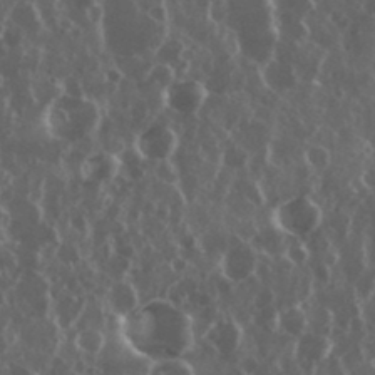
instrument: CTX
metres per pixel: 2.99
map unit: eHh
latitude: 34.5356
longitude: -58.4034
